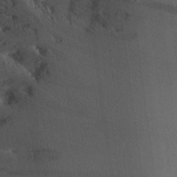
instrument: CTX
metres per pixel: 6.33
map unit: Aa
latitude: 26.3656
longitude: -145.9528
